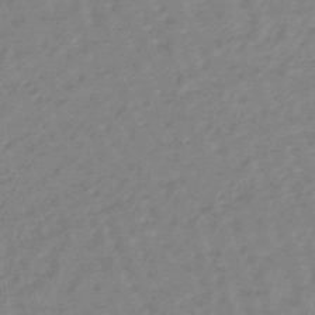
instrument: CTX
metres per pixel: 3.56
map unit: eHb
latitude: -46.2361
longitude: 82.0472
